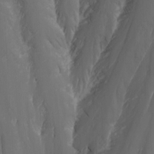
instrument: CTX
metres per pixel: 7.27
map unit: Nhu
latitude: -5.6344
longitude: -88.1200
